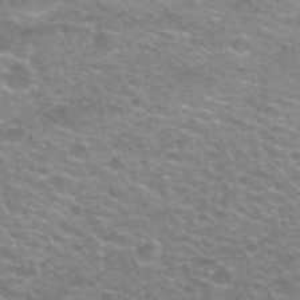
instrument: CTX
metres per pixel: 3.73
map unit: Nhu
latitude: 27.1781
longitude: -53.2915
